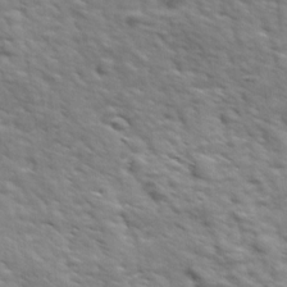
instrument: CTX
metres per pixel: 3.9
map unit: Ave
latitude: 18.1577
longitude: -132.3656
